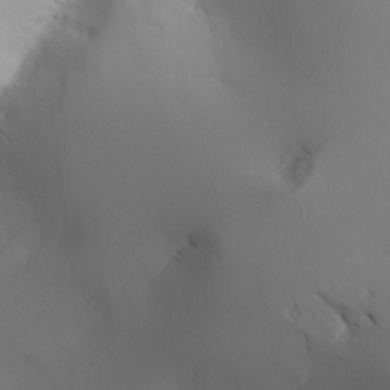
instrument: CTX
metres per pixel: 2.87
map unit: Aa
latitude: 24.4412
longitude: -127.0081
